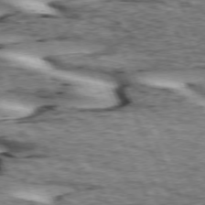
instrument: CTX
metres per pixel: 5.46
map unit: lApd
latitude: 73.0459
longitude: -54.2333
